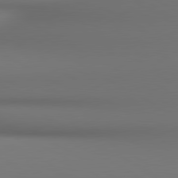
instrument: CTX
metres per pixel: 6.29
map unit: lApd
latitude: 80.6113
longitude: 136.8030
